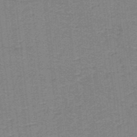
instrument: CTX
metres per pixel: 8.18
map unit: lHb
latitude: -40.0661
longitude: 54.5385
